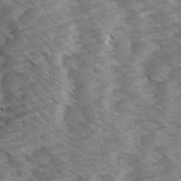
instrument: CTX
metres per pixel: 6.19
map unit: Ave
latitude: 14.5735
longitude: -103.3292
